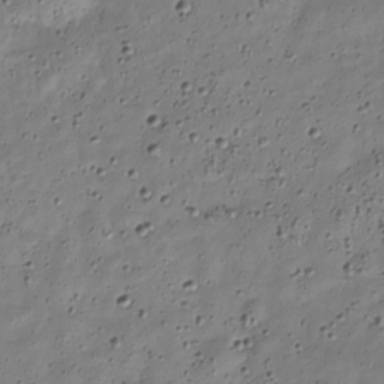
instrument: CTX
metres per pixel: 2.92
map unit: Nve
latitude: -25.8233
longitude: 106.1039
